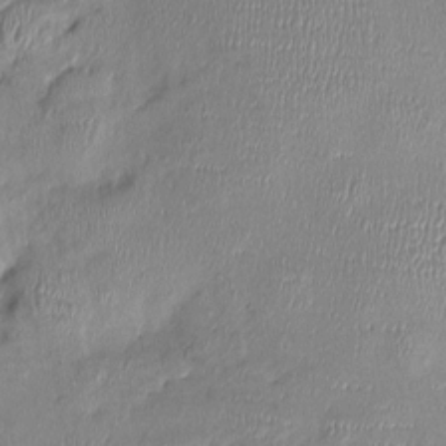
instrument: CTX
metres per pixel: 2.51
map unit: Nhu
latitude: -0.9353
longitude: -14.5924
